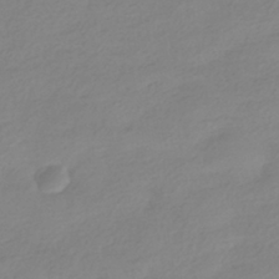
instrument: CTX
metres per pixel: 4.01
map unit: HNhu
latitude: -40.5951
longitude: 96.5007
